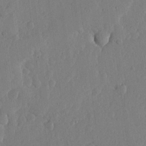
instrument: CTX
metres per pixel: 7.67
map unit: lHvf
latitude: 17.8961
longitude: -114.9135
